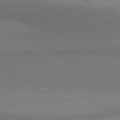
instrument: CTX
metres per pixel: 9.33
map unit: lApd
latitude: 80.8380
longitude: 138.2740
